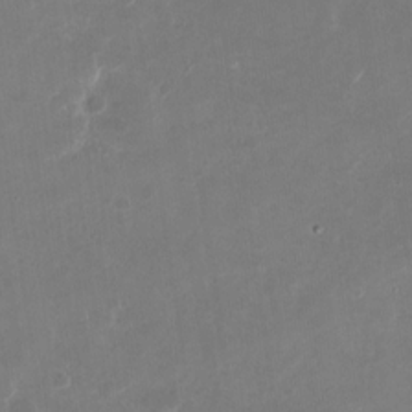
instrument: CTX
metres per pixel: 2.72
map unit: Nhu
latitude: -29.1998
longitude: -70.4034
